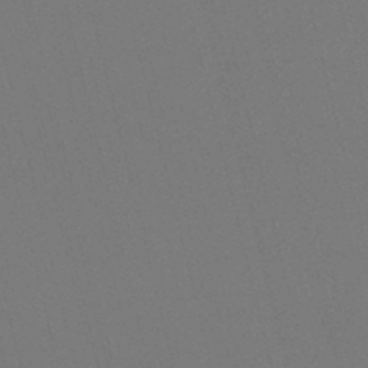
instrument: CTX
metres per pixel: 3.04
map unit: lHb
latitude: -47.4643
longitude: 61.1431
